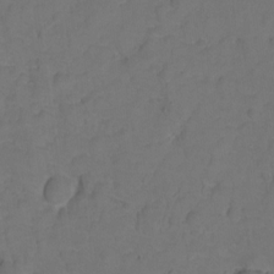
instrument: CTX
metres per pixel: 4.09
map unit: Hto
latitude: 5.6316
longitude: -31.1026
